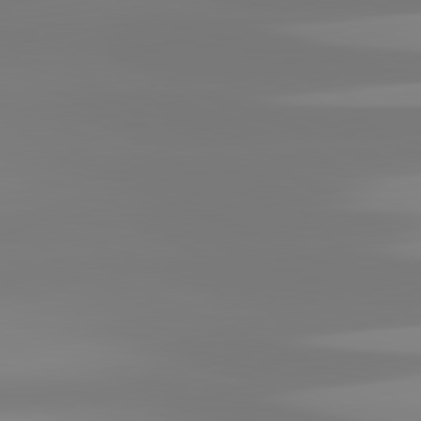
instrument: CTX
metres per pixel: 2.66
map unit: lApd
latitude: 81.8772
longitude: -148.8569
